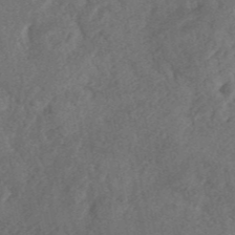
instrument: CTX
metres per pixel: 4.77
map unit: ANa
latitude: 42.0633
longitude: 51.7477
